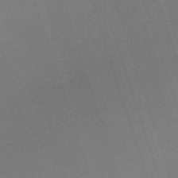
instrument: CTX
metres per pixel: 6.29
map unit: eHh
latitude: -63.4832
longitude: 51.2376
